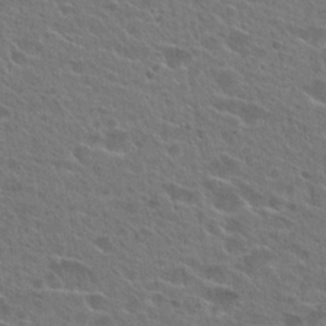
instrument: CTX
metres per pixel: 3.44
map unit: Hto
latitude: 24.7813
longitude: -45.1403
